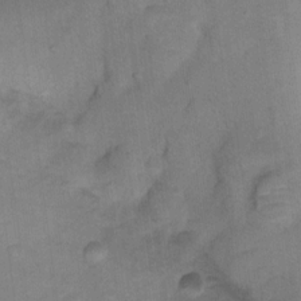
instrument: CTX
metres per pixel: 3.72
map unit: Ht
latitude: 8.7057
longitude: -35.9150
